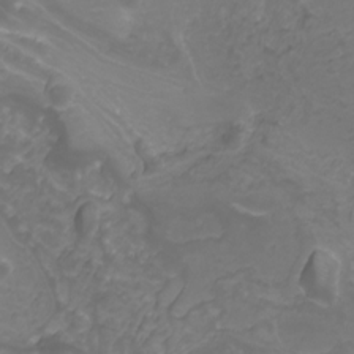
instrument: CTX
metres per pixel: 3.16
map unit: Nhu
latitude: -8.2928
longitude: -93.9906
